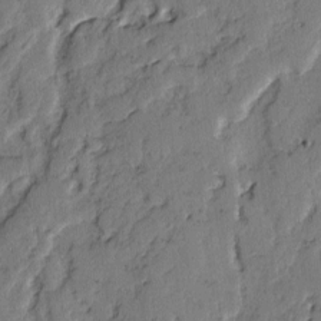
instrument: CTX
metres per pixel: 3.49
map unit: lAvf
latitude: -2.6896
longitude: -107.0269
